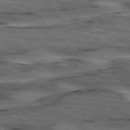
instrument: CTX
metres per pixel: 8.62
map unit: lApd
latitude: 74.6868
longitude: -70.9514
